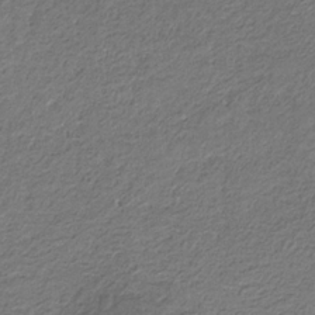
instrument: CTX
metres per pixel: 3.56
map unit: eHb
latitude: -30.8408
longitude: 69.6532
